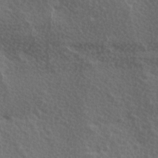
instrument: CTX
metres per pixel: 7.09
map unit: Ave
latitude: 0.0822
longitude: -114.8380
